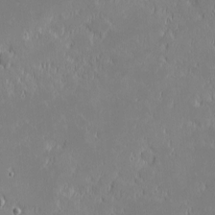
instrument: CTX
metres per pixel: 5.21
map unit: eHh
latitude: -2.2172
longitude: -84.0822
